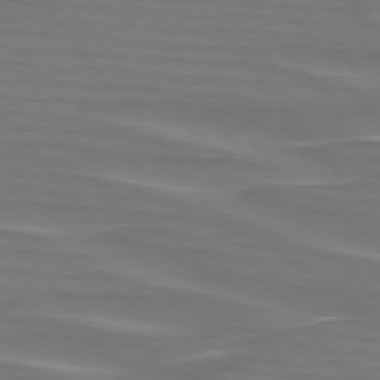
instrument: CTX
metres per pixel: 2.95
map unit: lApd
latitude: 75.2537
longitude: -80.2522
